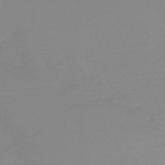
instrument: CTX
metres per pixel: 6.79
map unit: HNb
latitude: -49.8801
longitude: -39.0836
